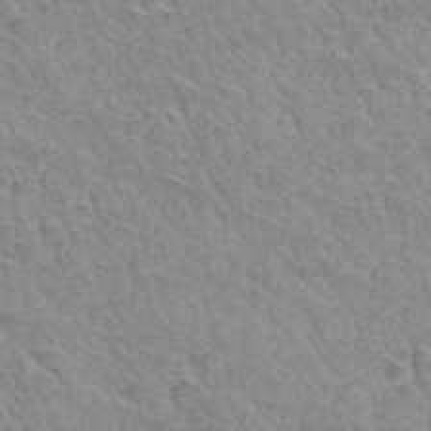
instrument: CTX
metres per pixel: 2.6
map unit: Hto
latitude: 34.5923
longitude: -46.1011
